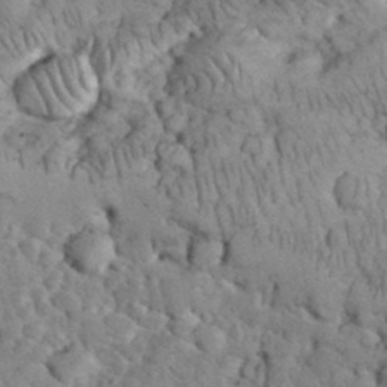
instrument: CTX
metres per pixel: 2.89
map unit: eHh
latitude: 32.8569
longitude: -65.6127
